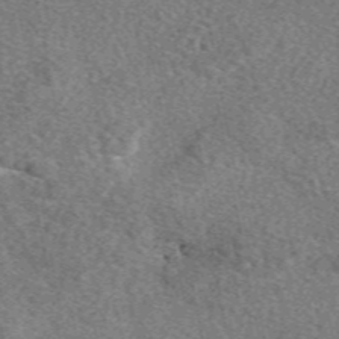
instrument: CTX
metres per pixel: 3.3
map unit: eAb
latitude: 48.9892
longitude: 111.7666
